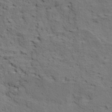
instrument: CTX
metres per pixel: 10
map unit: Ave
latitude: 11.2915
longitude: -103.8583
